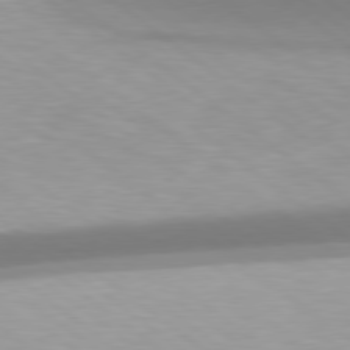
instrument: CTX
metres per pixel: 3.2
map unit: Hpe
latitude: 78.9325
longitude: -133.7072
